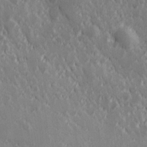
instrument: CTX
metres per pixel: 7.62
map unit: Hve
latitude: 25.1403
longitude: 146.2928
